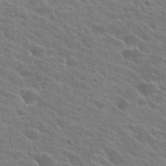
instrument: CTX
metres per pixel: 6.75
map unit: Hto
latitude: 24.9702
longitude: -36.7813
